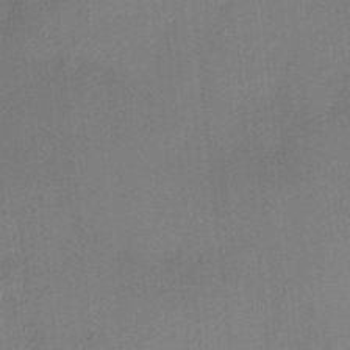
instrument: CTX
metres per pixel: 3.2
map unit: HNhu
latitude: 13.4238
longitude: 10.5574
